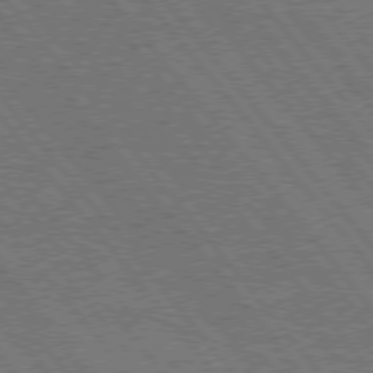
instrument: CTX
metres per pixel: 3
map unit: Hpe
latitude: 75.7639
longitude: -139.8583
